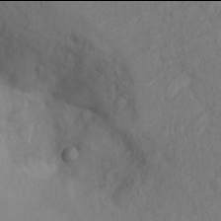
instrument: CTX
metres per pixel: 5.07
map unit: Nhu
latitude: 13.9906
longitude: -29.3859
